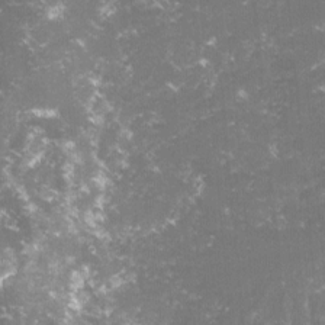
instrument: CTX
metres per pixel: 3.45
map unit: lHvf
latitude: -15.5210
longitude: -101.5371
